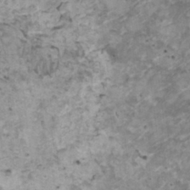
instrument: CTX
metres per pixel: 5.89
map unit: HNhu
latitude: 3.4426
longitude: 3.9745
